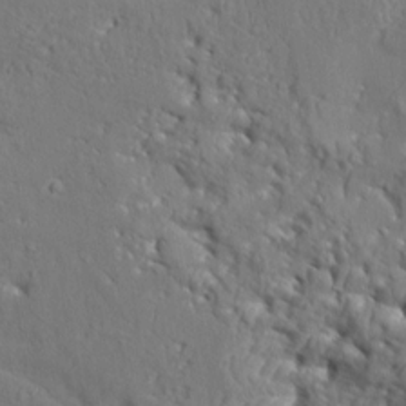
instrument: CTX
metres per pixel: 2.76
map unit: Aa
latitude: 9.0648
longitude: -132.5357
